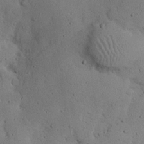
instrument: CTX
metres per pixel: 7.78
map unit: eHh
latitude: 24.6301
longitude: -72.4412
